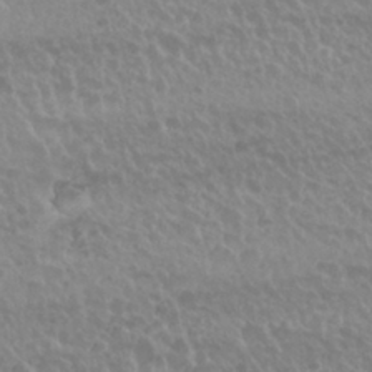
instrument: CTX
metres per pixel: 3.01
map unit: Nhu
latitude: 29.7449
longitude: -55.0836
